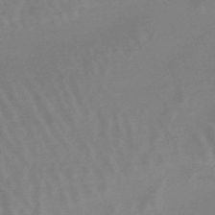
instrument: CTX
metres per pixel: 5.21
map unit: lHb
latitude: -48.7086
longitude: 66.5007
